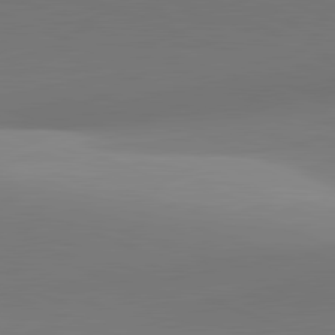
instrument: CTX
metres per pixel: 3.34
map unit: lApd
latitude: 81.8016
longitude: 142.0283
